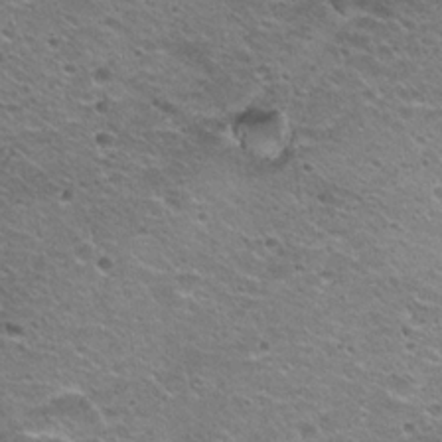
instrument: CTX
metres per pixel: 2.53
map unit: Hto
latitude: 21.1214
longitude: -32.8191
